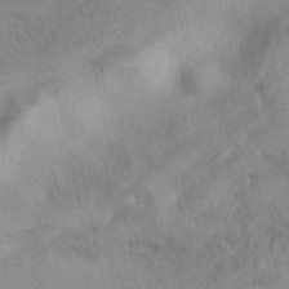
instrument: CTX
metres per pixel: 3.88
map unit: eAb
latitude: 40.5923
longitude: 108.9731
